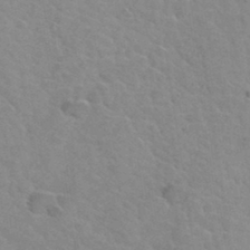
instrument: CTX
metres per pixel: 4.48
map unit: Hto
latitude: 35.2348
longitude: -50.4979
